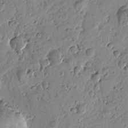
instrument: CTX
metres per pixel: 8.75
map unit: Htu
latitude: -1.1620
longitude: -177.4804
